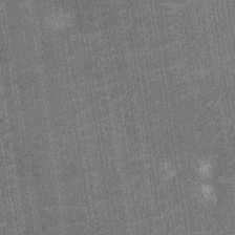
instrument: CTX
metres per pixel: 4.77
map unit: Nhu
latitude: -12.7085
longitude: -21.7827
